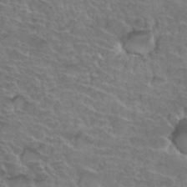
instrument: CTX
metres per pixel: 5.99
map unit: Hto
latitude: 35.2914
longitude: -44.6868
